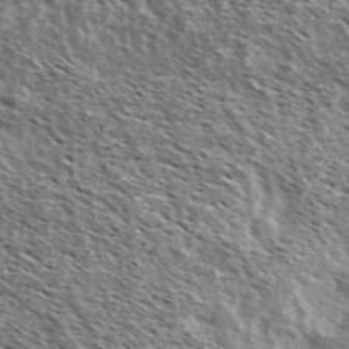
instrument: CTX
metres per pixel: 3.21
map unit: Ave
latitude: 38.1011
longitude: -108.8002
